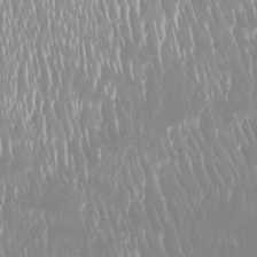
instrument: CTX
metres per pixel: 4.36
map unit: Htu
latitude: -8.2550
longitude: -76.1577
